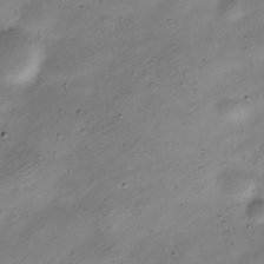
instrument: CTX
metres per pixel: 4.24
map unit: Nve
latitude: -23.2187
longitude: 106.4251
